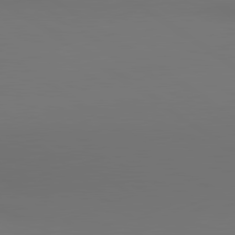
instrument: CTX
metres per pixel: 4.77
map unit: lApd
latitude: 80.8569
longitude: 152.8597
